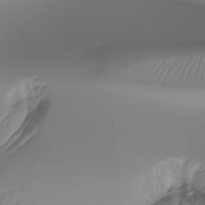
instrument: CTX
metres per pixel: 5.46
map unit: Htu
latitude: -14.5196
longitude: -45.7260
